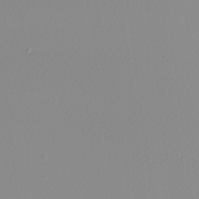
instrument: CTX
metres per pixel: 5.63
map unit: Nhu
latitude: -4.5196
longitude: -94.0822
